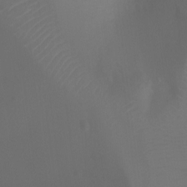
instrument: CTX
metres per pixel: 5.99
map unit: Ht
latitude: -3.3887
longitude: -25.2537
